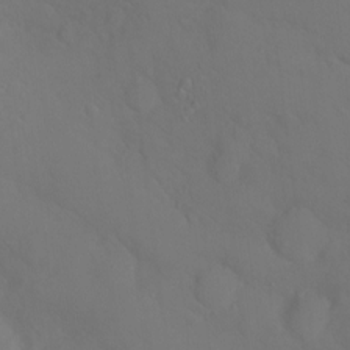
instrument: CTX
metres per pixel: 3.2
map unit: Ht
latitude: -9.8611
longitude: -46.0822
